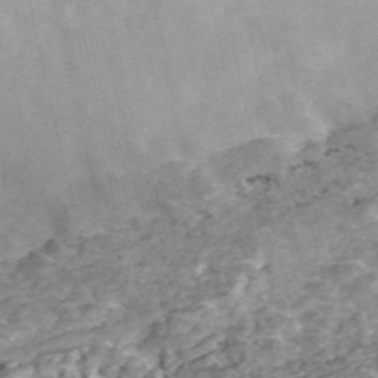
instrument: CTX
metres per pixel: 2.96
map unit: ANa
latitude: 45.4993
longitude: 25.0675
